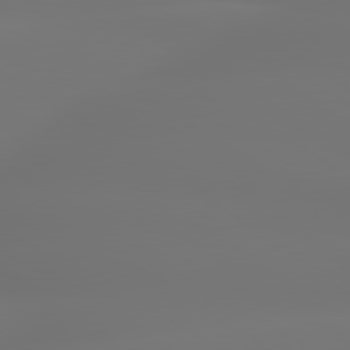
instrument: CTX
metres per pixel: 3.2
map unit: lApd
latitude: 79.4994
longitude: -137.4616
